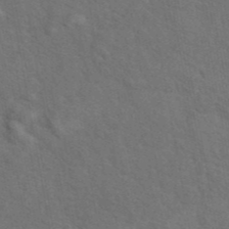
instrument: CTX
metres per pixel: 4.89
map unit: eAb
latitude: 43.1214
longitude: 109.7100
